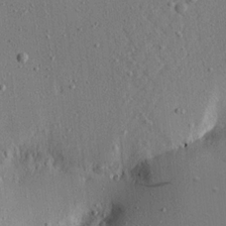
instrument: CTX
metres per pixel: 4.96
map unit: Aa
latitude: 21.5749
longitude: -142.8002
